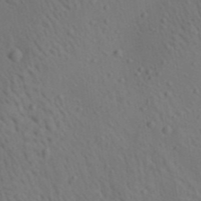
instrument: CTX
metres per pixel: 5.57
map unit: lAa
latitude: 22.4790
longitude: -138.5735
